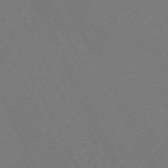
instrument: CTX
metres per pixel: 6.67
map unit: Hpe
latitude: -71.7856
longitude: 13.1242
